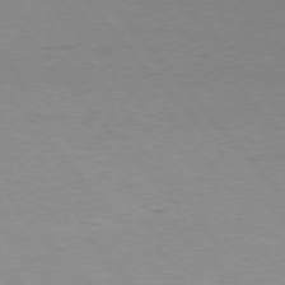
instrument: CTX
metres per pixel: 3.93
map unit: Hpe
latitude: 75.4049
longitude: -145.4993
